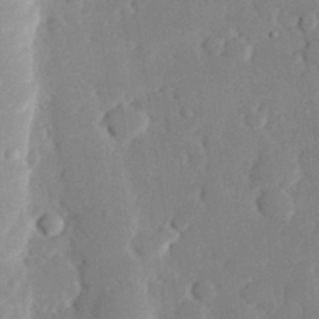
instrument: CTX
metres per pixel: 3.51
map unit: eHh
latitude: 28.8191
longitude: -80.9136
